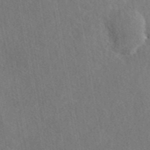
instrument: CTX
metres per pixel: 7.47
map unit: eAb
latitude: 42.6680
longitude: 109.2754
